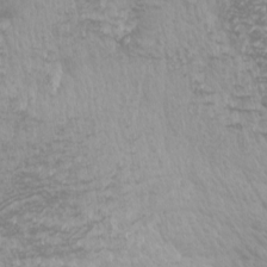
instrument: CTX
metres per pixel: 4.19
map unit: Htu
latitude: -6.8786
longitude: -74.1389
